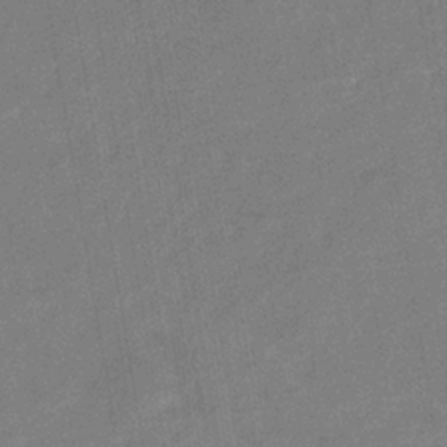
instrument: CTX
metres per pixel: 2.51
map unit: eHb
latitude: -34.2739
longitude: 74.1984
